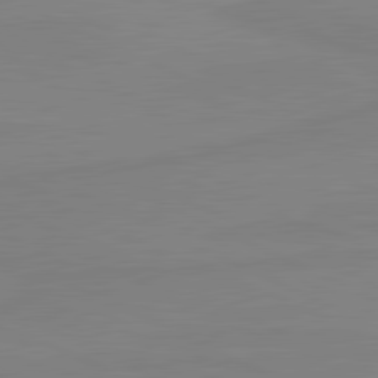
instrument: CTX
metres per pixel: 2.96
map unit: lApd
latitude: 81.3482
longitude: -177.9150
